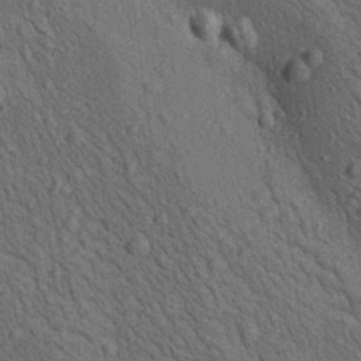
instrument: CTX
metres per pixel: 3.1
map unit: lAa
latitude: 22.3656
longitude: -138.6490
